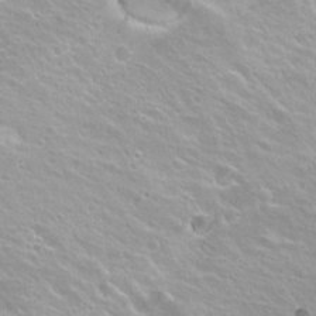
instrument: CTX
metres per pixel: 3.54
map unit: Hto
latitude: 20.2712
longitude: -33.6316
